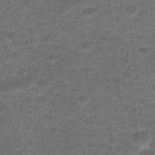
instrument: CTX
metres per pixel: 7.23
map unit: Hto
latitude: 19.2159
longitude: -39.1592
